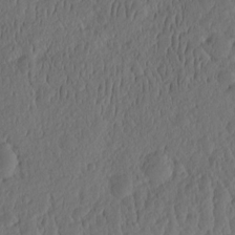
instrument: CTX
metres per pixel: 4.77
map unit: eHh
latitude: -2.8219
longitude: 14.9353
